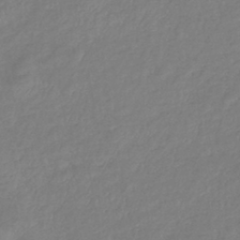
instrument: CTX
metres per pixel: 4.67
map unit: eHb
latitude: -41.9367
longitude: 81.9556
